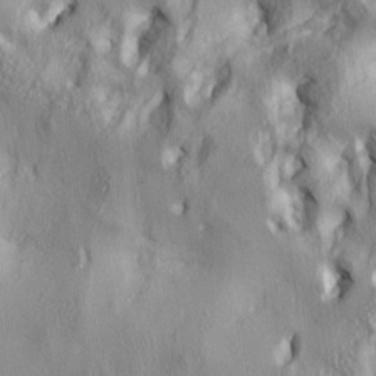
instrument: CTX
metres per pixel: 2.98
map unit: lAa
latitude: 4.2711
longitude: -112.5546
